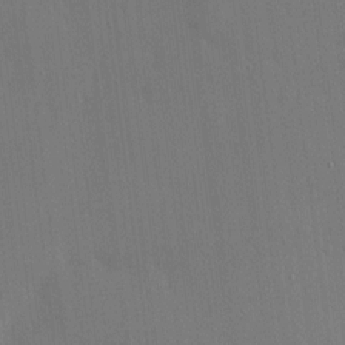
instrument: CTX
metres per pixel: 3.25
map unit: HNhu
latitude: 6.4790
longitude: 15.3132
